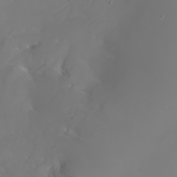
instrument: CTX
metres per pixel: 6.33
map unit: Nhu
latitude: -6.5762
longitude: -89.3482
